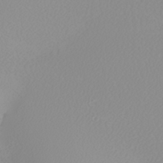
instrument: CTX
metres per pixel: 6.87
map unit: Nhu
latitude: -7.3698
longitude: -94.3279
